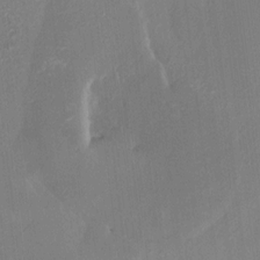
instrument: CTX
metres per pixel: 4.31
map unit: HNhu
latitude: 7.7450
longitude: 3.4454
